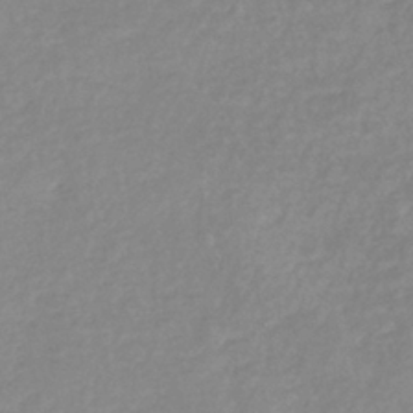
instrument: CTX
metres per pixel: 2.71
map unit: eHb
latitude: -40.2928
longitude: 81.2376
